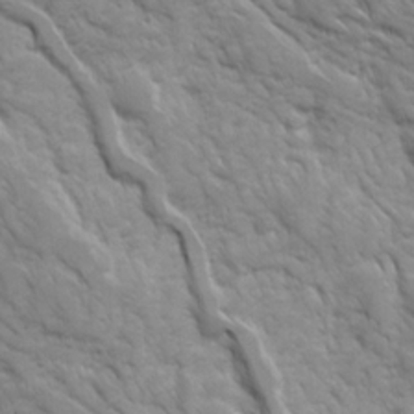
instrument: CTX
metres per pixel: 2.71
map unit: Ave
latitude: 16.5735
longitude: -131.7261
